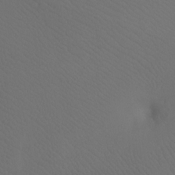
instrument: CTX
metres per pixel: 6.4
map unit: Htu
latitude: -7.8422
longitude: -33.4993
